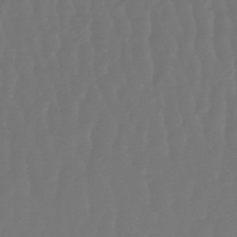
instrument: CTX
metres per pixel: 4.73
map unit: lHb
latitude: -47.5021
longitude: 61.6722
